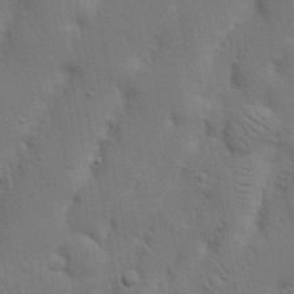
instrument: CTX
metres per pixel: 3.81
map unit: Nhu
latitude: 18.8191
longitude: -75.1781
